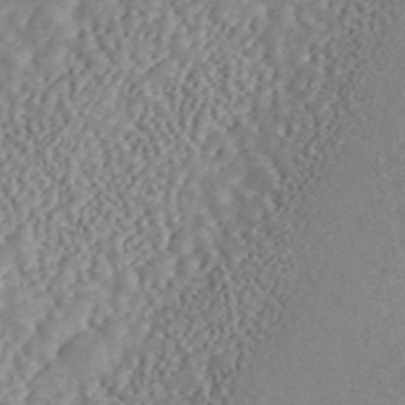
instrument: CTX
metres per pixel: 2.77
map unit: ANa
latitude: 46.1389
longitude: 50.1228
